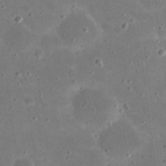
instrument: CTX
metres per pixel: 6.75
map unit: eHh
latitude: 21.3671
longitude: -65.7827
